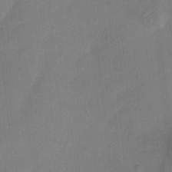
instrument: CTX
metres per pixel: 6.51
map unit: Ht
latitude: 0.3467
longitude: -34.6301
